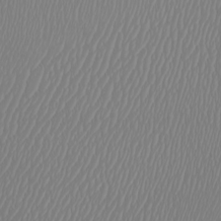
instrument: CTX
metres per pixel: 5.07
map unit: Htu
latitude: -7.0864
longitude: -70.2900
